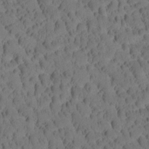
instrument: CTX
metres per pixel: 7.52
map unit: Htu
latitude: -3.5966
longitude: 172.8219
